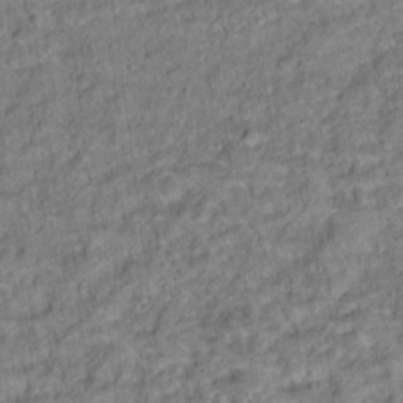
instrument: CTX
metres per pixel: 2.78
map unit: Ht
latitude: 15.5372
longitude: -36.9325
